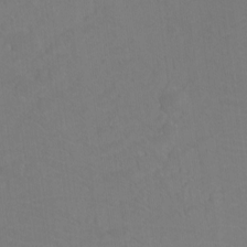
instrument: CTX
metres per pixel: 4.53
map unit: Htu
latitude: -12.7652
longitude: -70.7057
